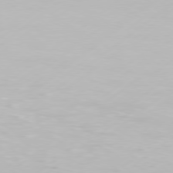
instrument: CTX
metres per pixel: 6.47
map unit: Hpe
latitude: 77.4426
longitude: -130.1767
